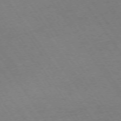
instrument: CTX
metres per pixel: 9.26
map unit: Ap
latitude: -74.0661
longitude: -71.0080
